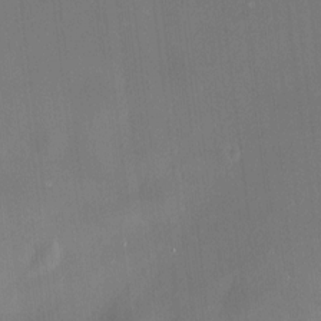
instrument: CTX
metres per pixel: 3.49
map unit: HNhu
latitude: 8.1956
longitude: 9.5210
